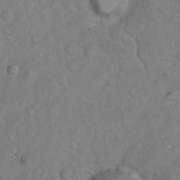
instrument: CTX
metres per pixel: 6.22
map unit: Nhu
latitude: 10.2145
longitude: -25.3103
